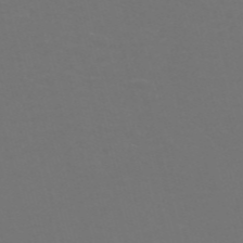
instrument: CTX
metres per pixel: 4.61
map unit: Nve
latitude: -57.3887
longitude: 52.3495
